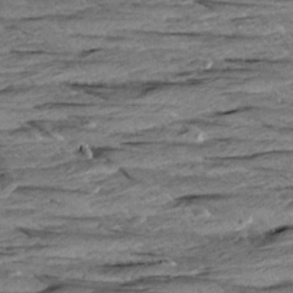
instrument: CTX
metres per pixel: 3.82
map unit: Aa
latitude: 8.7057
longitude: -138.8191
